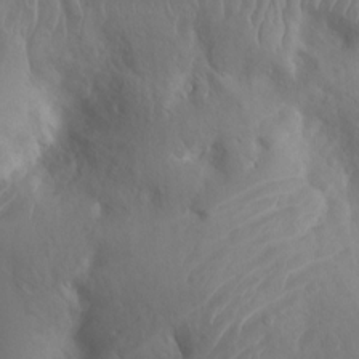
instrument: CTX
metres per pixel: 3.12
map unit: Ht
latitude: 3.0458
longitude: -26.5735
